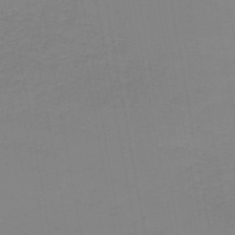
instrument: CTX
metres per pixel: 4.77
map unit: lHb
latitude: -45.1053
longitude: 62.7652
